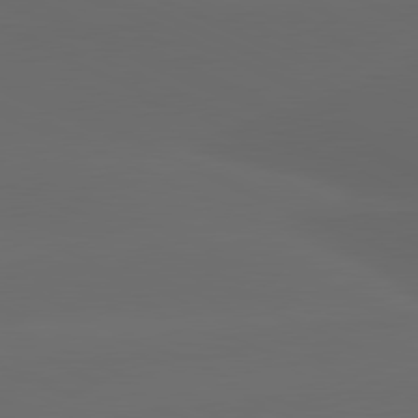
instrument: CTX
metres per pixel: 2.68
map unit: lApd
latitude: 81.2915
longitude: -146.9892
